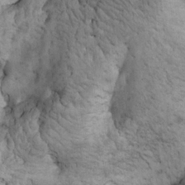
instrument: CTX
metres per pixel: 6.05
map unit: eHh
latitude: 21.4049
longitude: -60.6301
